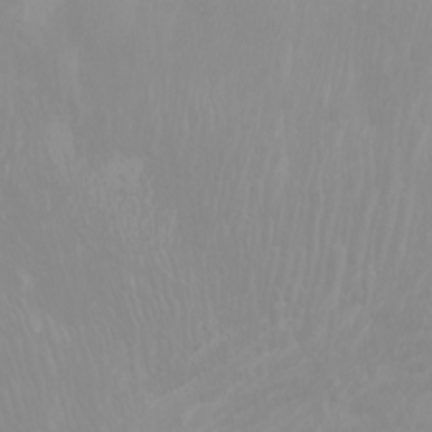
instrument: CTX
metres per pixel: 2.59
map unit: Nhu
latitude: -4.1983
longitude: -74.1389
